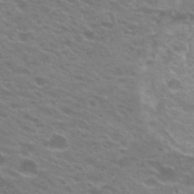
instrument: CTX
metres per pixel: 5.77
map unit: Hto
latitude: 24.2522
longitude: -37.1026
